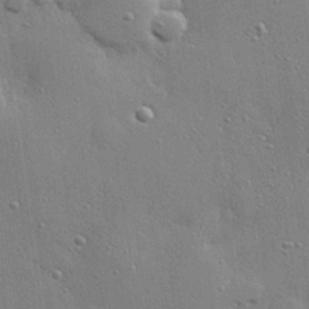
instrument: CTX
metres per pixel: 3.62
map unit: Hve
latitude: 28.6490
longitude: -90.9136
